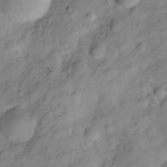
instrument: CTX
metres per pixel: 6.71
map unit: Hve
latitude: -29.1242
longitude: 93.2187
